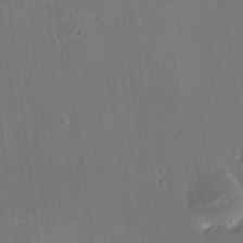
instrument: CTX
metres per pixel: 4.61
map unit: HNhu
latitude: 6.8569
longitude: 7.4265
